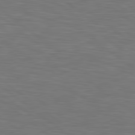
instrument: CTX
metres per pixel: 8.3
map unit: lApd
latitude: 80.2711
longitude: 118.8219
